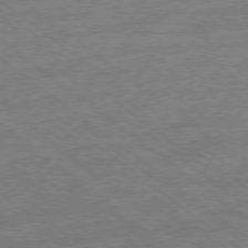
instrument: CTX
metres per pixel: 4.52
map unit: Ap
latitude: -78.5007
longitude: -100.1200
